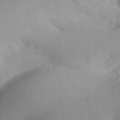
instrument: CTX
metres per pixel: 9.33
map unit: Aa
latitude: 32.8380
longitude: -142.1200
